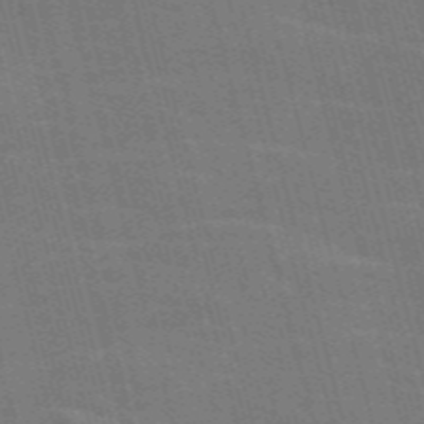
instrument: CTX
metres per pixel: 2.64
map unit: Nve
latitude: -58.8407
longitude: 62.5196
